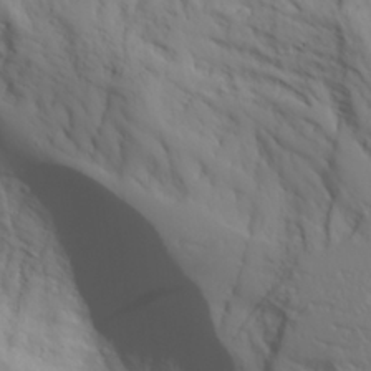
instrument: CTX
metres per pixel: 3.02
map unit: Aa
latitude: 26.7435
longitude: -133.0081
